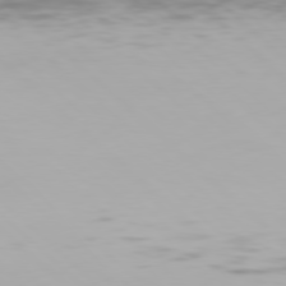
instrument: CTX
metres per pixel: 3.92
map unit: Hpe
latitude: 77.4237
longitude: -163.1404
